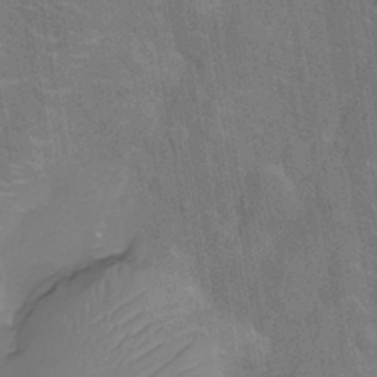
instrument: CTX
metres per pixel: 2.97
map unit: Nhu
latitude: -11.3888
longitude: -22.7057
